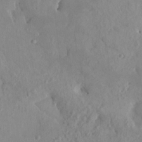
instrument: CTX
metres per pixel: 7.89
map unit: HNhu
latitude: 6.9514
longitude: -1.3481
